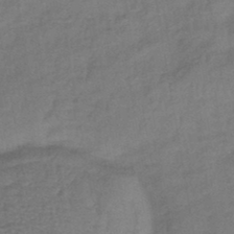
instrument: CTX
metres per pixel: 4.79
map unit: eHb
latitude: -42.8596
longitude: 83.0486
